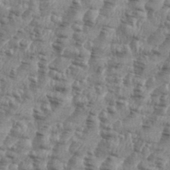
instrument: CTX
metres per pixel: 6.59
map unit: eHh
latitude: 35.3670
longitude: -136.6113
